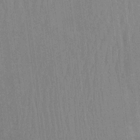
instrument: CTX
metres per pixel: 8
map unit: Htu
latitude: 1.3670
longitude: 143.2942
